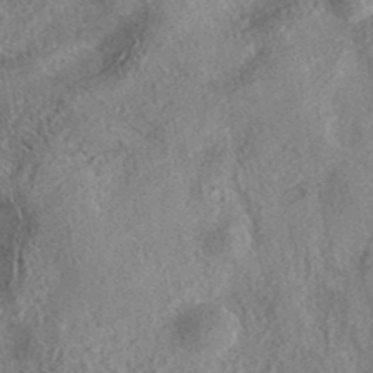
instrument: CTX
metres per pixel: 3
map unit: eAb
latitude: 36.9514
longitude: 112.6141
